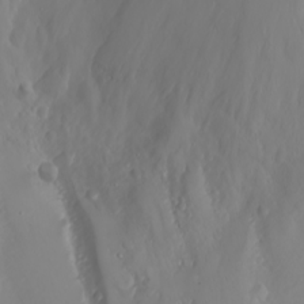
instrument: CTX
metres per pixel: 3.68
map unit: Nhu
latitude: -6.8597
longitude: -89.2348
